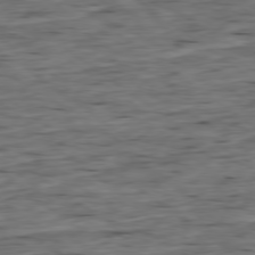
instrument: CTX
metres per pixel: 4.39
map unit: Ap
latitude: -79.2187
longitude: -90.3278
